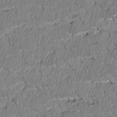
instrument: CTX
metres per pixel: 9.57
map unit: Htu
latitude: 2.8002
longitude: 149.2943
